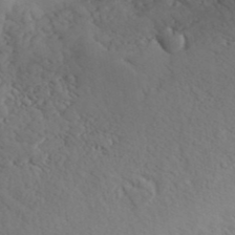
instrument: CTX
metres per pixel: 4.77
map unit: ANa
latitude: 41.0458
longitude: 52.5762
